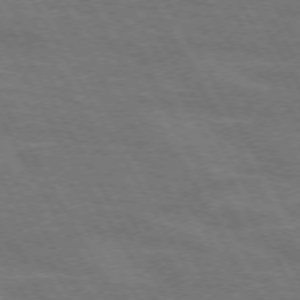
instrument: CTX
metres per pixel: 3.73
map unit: lApd
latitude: 71.9717
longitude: -55.6127
